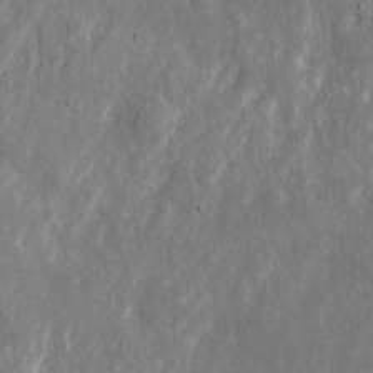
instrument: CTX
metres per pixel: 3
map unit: eHh
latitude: 8.6113
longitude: -71.9150
